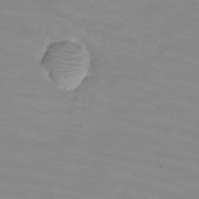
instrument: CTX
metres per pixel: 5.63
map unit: eHh
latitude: -6.2739
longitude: -79.8206
